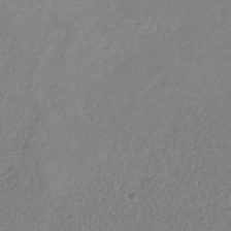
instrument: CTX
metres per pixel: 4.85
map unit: HNb
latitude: -31.8233
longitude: 58.9352
